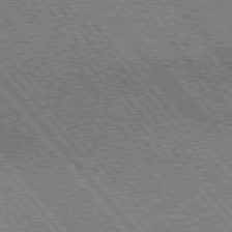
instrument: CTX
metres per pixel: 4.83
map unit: lApd
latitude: 75.2348
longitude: -49.6505
